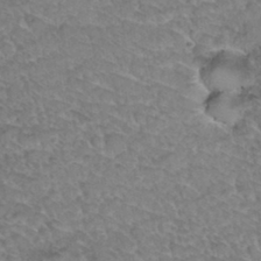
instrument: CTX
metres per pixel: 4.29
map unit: Hto
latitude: 34.4412
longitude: -48.1011
